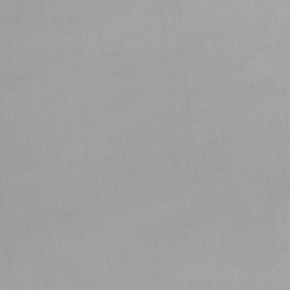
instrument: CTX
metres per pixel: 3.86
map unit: Nhu
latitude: -3.7666
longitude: -93.3292
